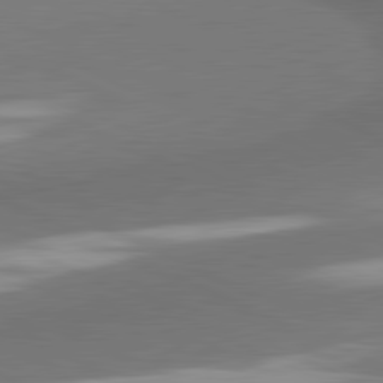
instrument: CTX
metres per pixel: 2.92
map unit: lApd
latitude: 81.3293
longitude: 175.1431
